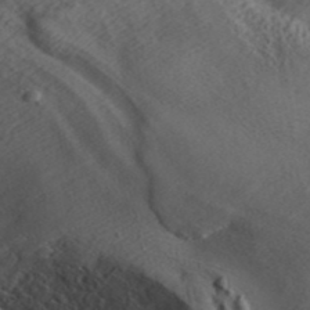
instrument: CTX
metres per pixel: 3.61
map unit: ANa
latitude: 42.2145
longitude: 55.2565
